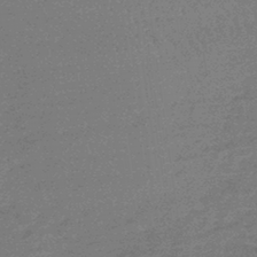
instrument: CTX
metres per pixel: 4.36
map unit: lHb
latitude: -42.6140
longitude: 66.7274
